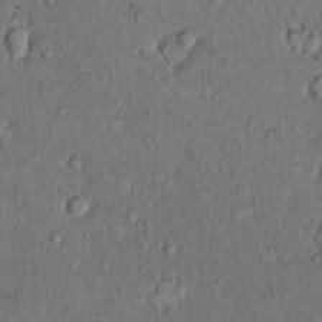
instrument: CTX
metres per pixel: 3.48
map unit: Hto
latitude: 9.8961
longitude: -60.0255
